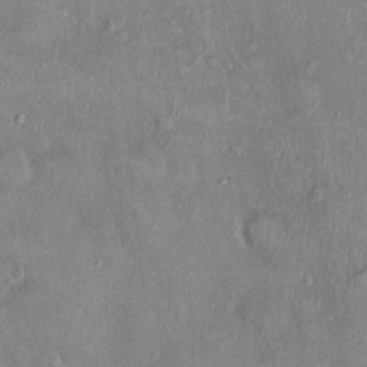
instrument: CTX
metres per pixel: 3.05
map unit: Ht
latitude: -4.2550
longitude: -14.9136
